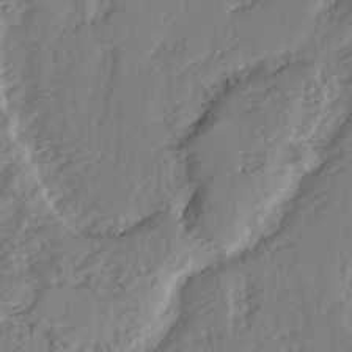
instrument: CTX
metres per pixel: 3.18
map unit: Hve
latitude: 2.7813
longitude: -121.6694
